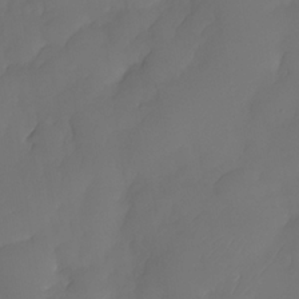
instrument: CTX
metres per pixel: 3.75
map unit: Nhe
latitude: -33.7289
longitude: -145.1025
